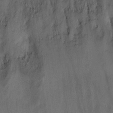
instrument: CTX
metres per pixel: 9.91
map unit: eHh
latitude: 10.5546
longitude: -62.7813
